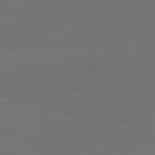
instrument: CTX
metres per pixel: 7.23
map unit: Hpe
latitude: -81.8234
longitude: 7.4832
